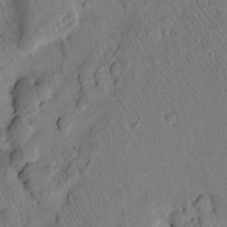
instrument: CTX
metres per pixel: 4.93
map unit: Htu
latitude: 3.2726
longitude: 178.5196
